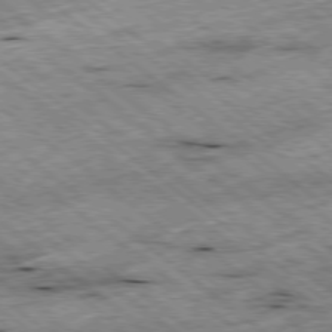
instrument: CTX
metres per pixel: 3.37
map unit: Ap
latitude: -78.9730
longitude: -51.2726
